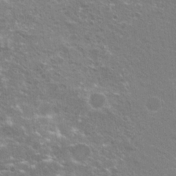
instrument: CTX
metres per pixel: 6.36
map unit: Hto
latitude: 20.9325
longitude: -39.9906
